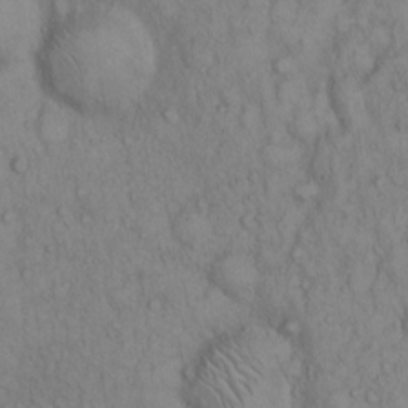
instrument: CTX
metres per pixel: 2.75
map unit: Hto
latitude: 12.7435
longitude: -57.7449
